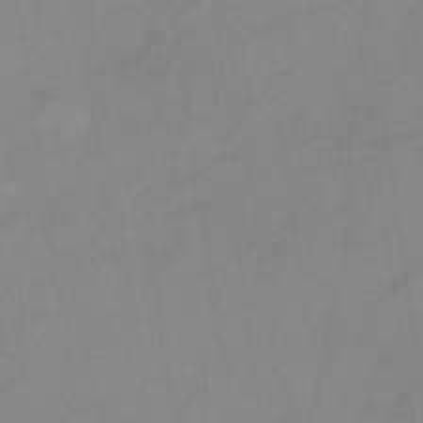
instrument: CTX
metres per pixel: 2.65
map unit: eHb
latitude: -34.1795
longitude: 72.6518
